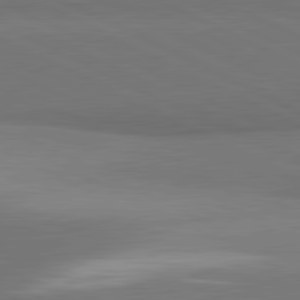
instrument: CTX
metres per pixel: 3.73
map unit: lApd
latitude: 81.7639
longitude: 155.0676
